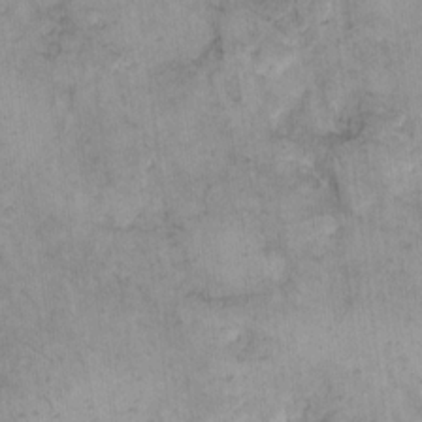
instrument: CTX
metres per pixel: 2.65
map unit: eHh
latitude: 15.0081
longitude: -66.1199
